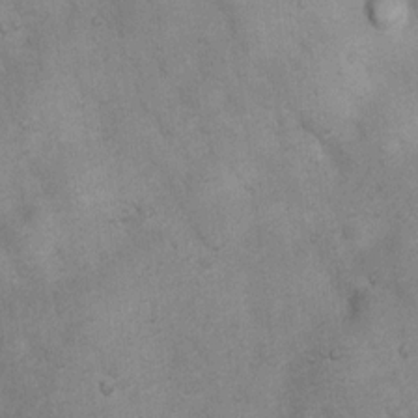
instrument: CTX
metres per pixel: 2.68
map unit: Nhu
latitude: 7.2915
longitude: -23.5182
